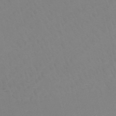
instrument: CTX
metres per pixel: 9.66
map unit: HNb
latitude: -53.1620
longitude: -50.4034
